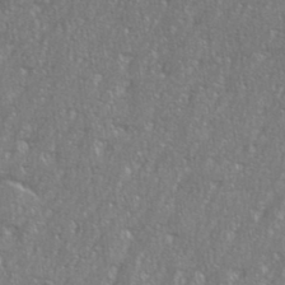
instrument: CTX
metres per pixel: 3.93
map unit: eHh
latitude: 36.0255
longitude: -132.4412
